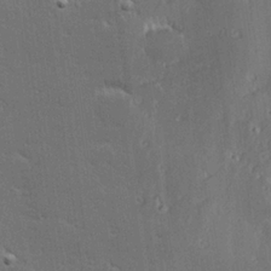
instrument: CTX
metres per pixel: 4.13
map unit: Hve
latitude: 27.4427
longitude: -93.9339
